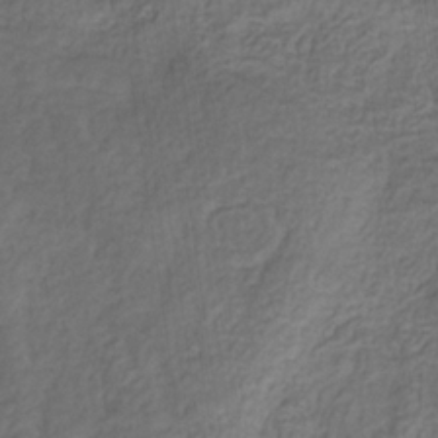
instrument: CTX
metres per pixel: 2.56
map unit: eHb
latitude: -32.1606
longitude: 72.7463
